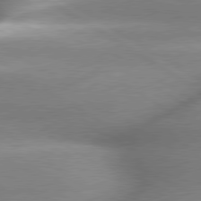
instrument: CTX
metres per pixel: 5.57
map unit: lApd
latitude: 79.8017
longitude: -144.0822
